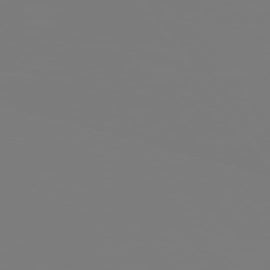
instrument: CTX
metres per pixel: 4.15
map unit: Hpe
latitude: 75.6316
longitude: -141.8583
